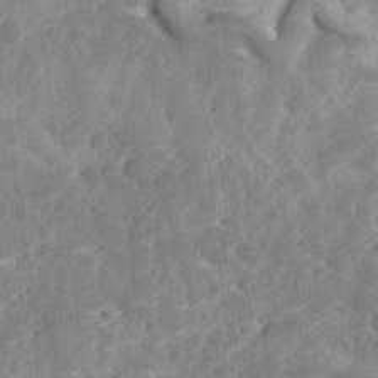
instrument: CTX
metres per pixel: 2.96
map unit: Ave
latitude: 18.3278
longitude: -135.4048
